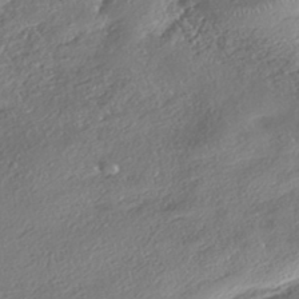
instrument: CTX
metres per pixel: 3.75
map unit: eHh
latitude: -41.7666
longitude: 123.3888
